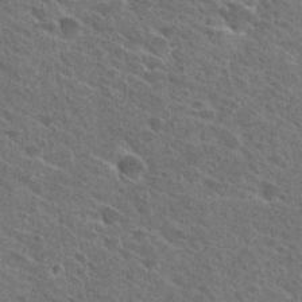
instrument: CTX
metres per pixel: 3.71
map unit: Hto
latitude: 26.1956
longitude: -40.8569
